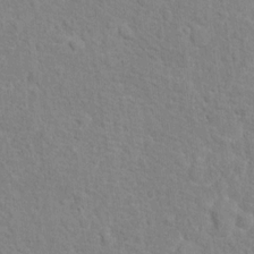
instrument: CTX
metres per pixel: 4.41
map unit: Hto
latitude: 12.8947
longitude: -37.8961
